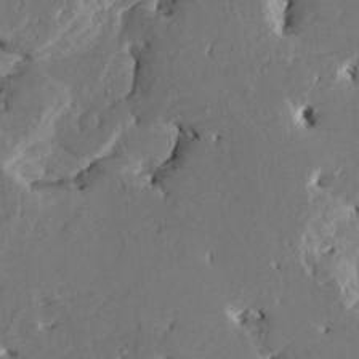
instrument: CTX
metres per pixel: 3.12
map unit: HNhu
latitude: 4.9136
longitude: -4.9325
